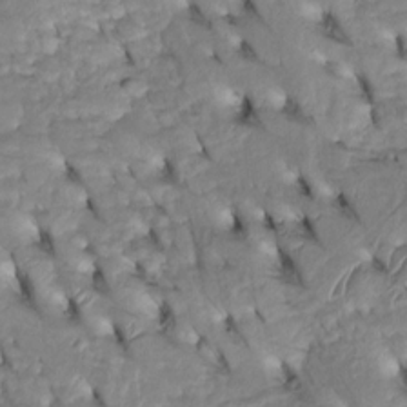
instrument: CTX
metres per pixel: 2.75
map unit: Htu
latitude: -5.1620
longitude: 154.1794
